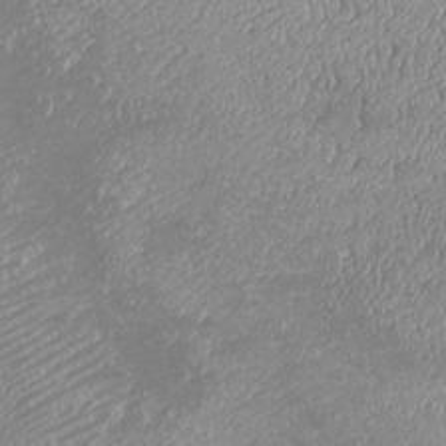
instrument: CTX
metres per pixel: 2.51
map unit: Nhu
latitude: -24.0283
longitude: -57.2914
